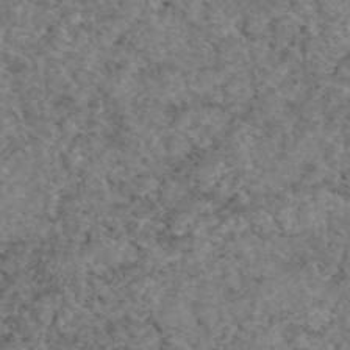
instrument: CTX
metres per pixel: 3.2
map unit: eAb
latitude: 47.8017
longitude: 113.8800
